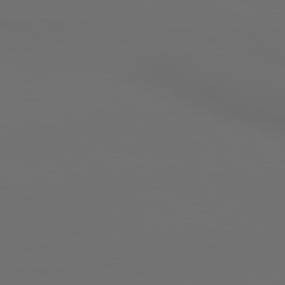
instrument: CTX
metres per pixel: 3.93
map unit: lApd
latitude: 79.7639
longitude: 176.5952
